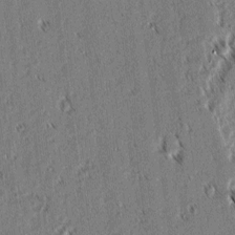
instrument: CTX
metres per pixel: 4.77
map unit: lAvf
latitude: 2.4412
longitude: -105.8017
